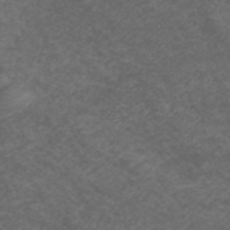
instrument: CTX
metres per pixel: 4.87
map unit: ANa
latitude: 38.8947
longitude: 24.0661
